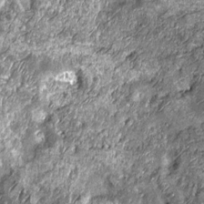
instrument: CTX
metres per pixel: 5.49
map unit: Nhu
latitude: -13.9367
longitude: -22.7435
